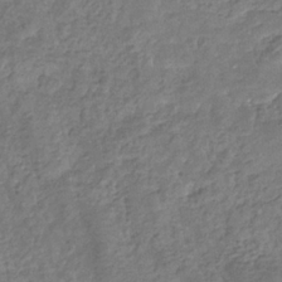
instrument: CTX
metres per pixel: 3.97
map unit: eHb
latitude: -32.2173
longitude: 73.2754
